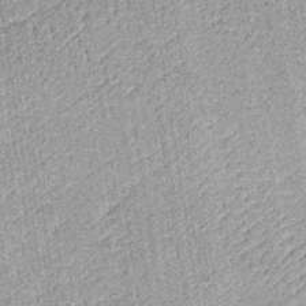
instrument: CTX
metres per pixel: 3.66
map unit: lHb
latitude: -36.3117
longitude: 64.1039
